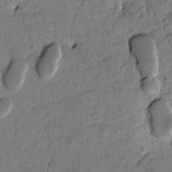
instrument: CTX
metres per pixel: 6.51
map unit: Htu
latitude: 1.5938
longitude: 177.2943
